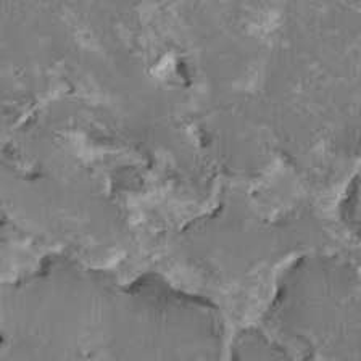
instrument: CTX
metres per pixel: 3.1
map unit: HNhu
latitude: 2.2711
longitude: -4.2900
